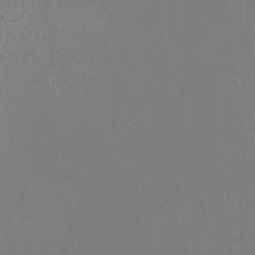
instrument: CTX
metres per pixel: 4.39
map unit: HNhu
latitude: -0.8030
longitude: 0.8219
